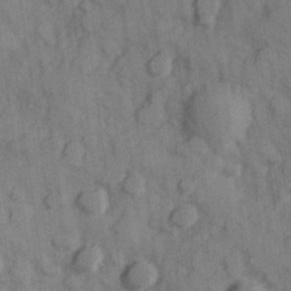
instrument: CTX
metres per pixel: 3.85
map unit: Hve
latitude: 25.4048
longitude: 147.7666
